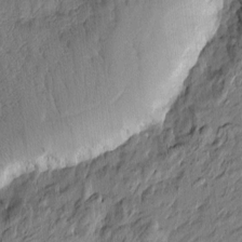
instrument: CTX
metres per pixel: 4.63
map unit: Htu
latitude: -7.2187
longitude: 178.0472
